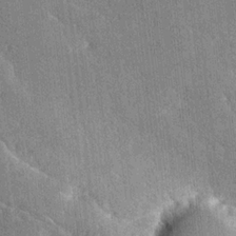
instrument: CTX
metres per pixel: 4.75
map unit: Ave
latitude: 20.0822
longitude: -137.5182
